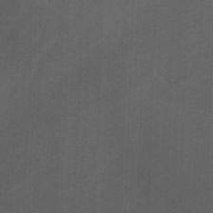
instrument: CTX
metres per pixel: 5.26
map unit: Nhu
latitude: -9.1998
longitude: -77.8583
